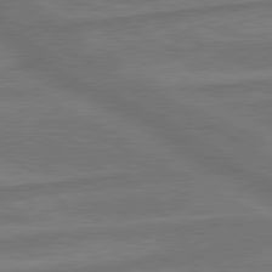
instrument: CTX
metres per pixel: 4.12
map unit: lApd
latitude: 79.9906
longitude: -172.9891
